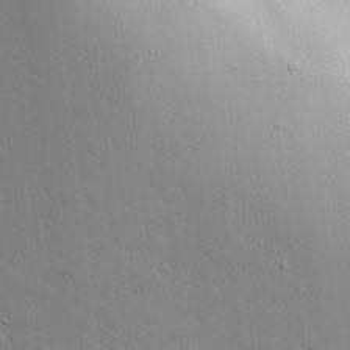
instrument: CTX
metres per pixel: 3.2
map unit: Aa
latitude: 16.8758
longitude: -125.1214
